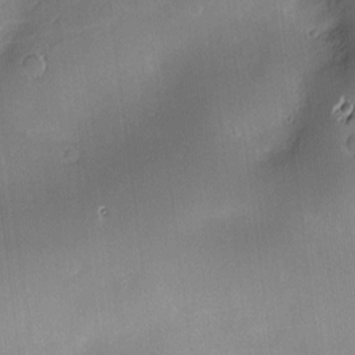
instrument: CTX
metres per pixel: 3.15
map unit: Hve
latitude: -10.1795
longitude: 174.4062
